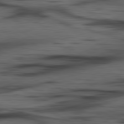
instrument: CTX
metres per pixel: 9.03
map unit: lApd
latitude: 80.6490
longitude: -84.2712
